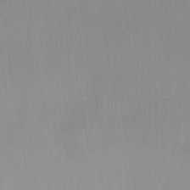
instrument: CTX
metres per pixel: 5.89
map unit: HNb
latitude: -33.8612
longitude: 64.3495
